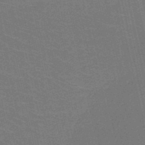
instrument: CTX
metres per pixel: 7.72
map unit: HNb
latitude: -50.0661
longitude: -47.8017
